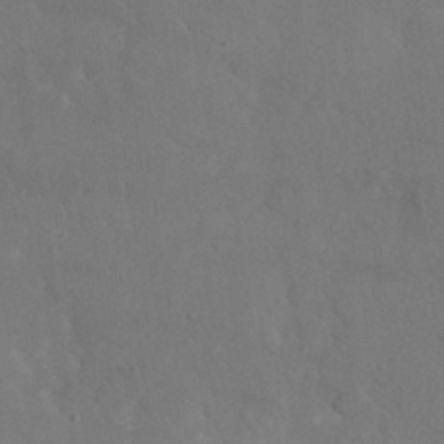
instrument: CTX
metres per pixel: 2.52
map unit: Nhu
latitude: 27.5371
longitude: -65.9906
